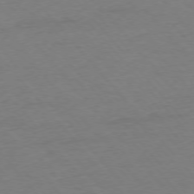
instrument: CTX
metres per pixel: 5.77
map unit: Ap
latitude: -76.3684
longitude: -88.3279
